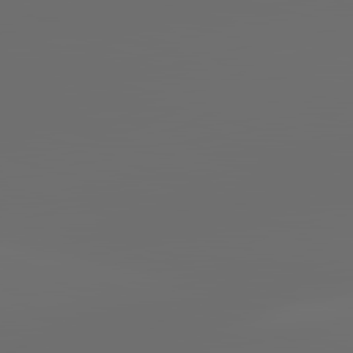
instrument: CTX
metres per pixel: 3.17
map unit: lApd
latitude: 83.6127
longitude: -130.0255
